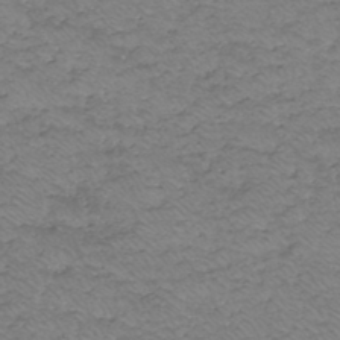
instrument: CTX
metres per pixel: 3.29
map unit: HNhu
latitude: -46.8597
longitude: 30.3495
